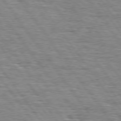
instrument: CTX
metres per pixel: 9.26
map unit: Hpe
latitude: 74.7435
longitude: -138.5924
